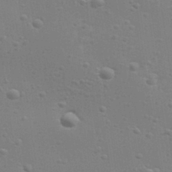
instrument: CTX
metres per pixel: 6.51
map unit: Aa
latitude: 32.9136
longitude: -133.8205
